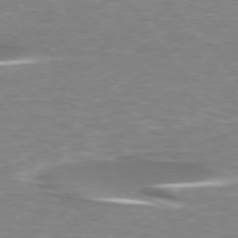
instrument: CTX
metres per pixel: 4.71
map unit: lApd
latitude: 74.1578
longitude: -51.9339
